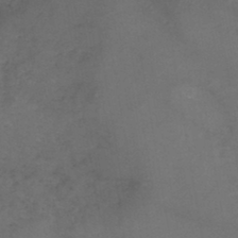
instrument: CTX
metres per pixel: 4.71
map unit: HNb
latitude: -44.1228
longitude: -41.4993
